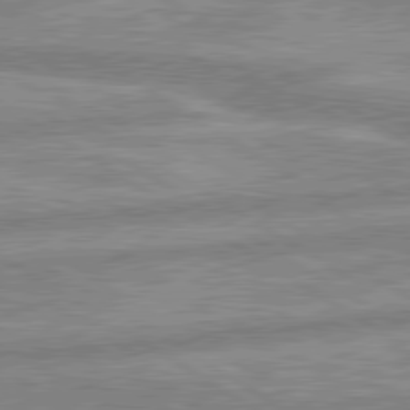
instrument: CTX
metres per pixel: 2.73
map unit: lApd
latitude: 80.1578
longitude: -170.0822
